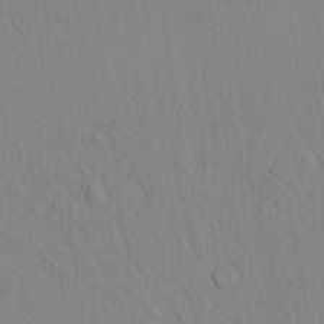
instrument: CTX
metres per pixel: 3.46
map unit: eHh
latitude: -1.5966
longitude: 18.7085
